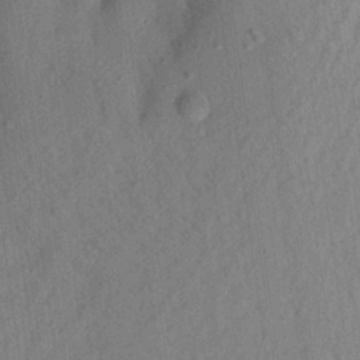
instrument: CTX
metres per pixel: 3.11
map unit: Aa
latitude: 20.8002
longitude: -147.2726
